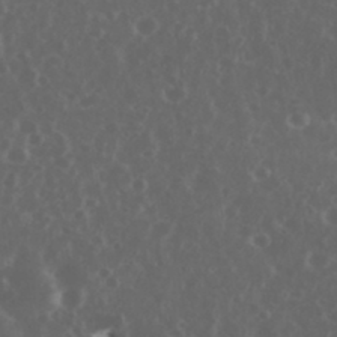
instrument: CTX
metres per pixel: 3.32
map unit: eHh
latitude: 34.6679
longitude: -59.3104
